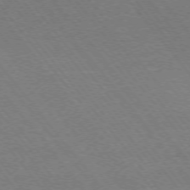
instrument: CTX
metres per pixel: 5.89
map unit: Ap
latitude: -75.1243
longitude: -82.0822
